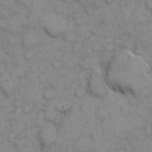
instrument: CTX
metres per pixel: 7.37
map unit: eHh
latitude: 6.8947
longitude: -65.1592
